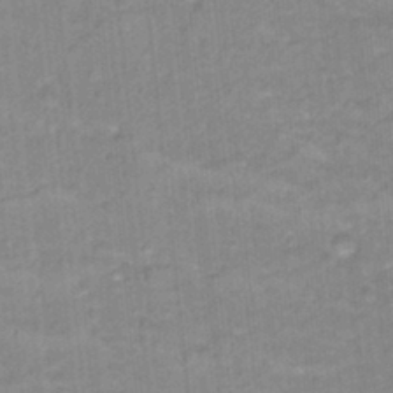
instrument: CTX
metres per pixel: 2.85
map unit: Hto
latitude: 16.3089
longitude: -35.0836
